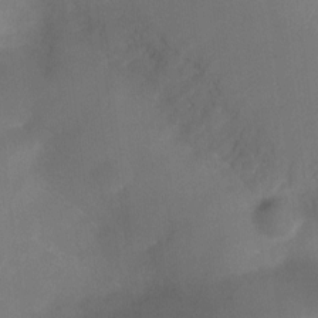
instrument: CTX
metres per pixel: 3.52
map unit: Ht
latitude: -10.5952
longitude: -28.4034
